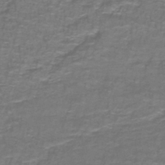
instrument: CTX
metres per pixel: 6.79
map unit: lHb
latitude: -42.2739
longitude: 55.5588
